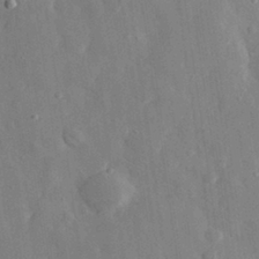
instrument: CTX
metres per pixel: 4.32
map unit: eHh
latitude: 29.2726
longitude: -79.4994
